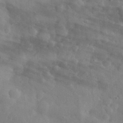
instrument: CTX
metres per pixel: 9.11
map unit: eHh
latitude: 31.3293
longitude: -71.9528
